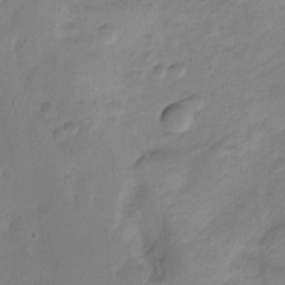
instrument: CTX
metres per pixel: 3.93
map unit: Ht
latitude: -8.1039
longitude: -36.6869
